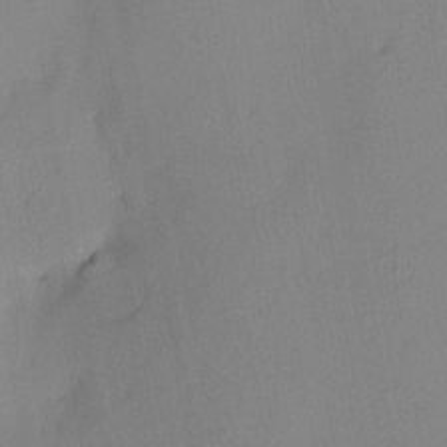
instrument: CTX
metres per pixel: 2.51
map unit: HNhu
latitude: 4.6490
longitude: 14.2740
